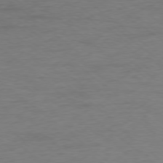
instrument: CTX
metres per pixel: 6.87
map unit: Ap
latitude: -78.2739
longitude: -92.4412
